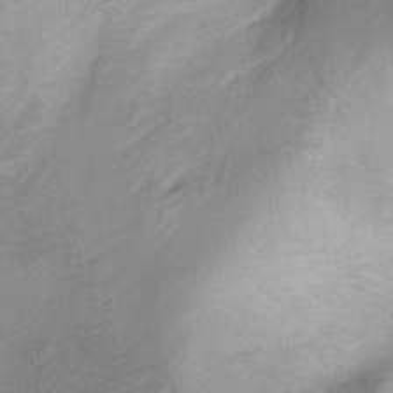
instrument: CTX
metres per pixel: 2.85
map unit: Ht
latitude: 6.4412
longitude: -36.2712
